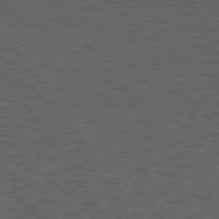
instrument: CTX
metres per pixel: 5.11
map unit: Hpe
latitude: 74.7435
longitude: -132.6302
